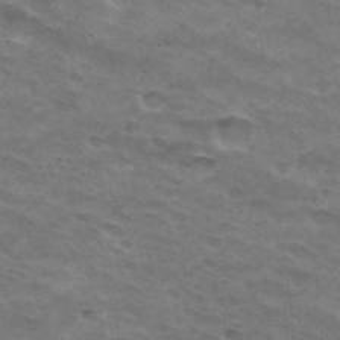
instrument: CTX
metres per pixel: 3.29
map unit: Hto
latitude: 32.6490
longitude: -46.3845
